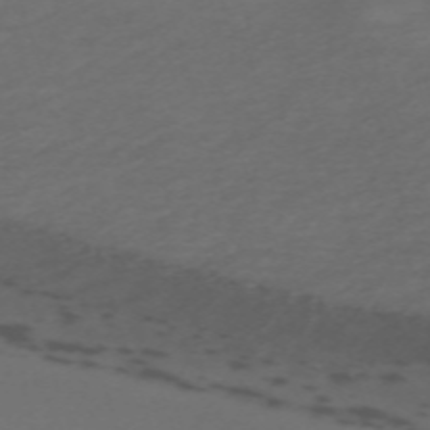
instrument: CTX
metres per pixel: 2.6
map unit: eHh
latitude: -63.3320
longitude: 53.1998
